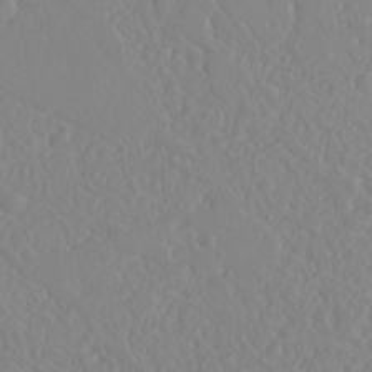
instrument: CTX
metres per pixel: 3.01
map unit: Nhu
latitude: 23.4237
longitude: -64.4979
